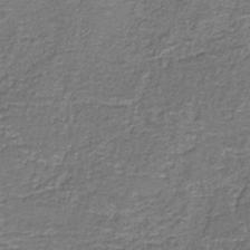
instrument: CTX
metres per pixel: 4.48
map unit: eAb
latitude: -37.9178
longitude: 51.6533
